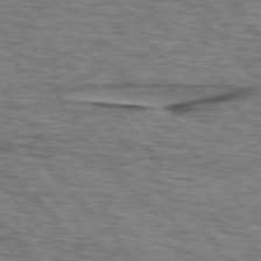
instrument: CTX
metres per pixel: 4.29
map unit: lApd
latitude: 76.0255
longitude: -70.0633
